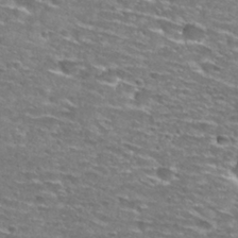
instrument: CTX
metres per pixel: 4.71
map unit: Nhu
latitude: 29.0458
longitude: -48.2334
